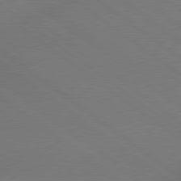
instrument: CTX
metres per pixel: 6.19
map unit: lApd
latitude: 79.3104
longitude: -150.7435
